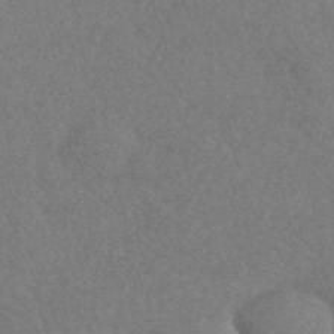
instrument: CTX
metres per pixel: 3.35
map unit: HNhu
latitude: -43.4454
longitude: 92.7652
